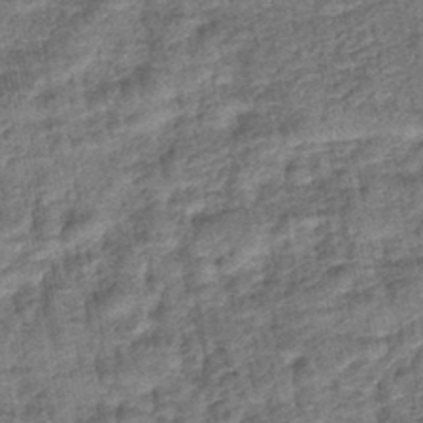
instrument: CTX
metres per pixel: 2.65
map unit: lHb
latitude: -42.6518
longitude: 79.4454
